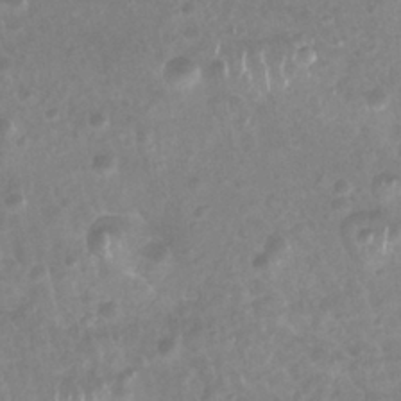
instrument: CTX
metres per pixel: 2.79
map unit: Nhu
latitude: 27.2537
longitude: -63.1781
